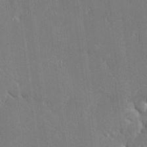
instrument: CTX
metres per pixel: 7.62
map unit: Ave
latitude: 18.0822
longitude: -140.3089
